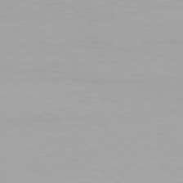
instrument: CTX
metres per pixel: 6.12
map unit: Hpe
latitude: 77.6127
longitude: -163.1781
